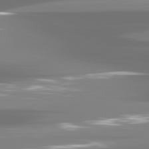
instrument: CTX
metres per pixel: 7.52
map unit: lApd
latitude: 81.4048
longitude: -137.4616
